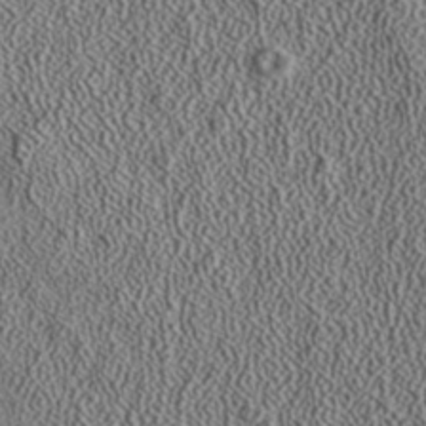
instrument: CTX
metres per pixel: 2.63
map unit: ANa
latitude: 37.7261
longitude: 19.8611
